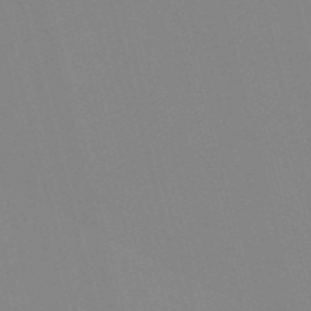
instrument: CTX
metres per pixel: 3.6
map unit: Nve
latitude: -57.2187
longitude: 61.8611
